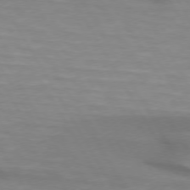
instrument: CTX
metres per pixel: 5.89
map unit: lApd
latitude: 74.0255
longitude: -65.8583
